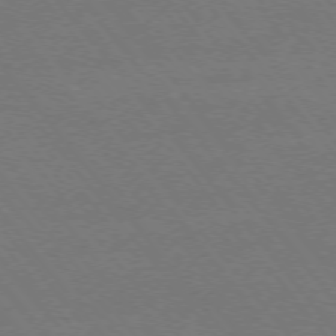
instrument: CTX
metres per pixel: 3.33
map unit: Ap
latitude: -75.8801
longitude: -74.7057
